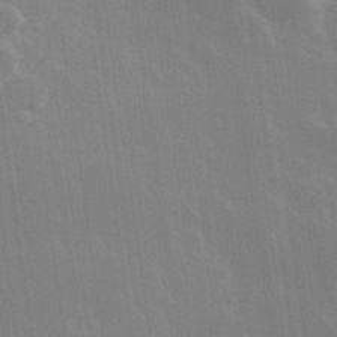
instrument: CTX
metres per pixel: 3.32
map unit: Hve
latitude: 22.9892
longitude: 146.9164
